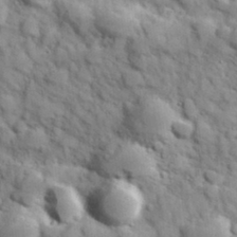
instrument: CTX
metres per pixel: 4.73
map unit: Hve
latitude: 31.7450
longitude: 151.1620
